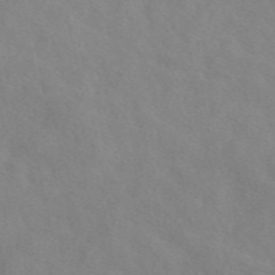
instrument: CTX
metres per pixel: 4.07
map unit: eAb
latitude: 49.3671
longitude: 117.5588
